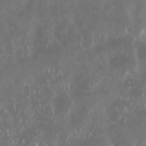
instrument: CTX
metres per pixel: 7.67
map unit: Nhu
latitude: 29.3481
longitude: -58.7246
